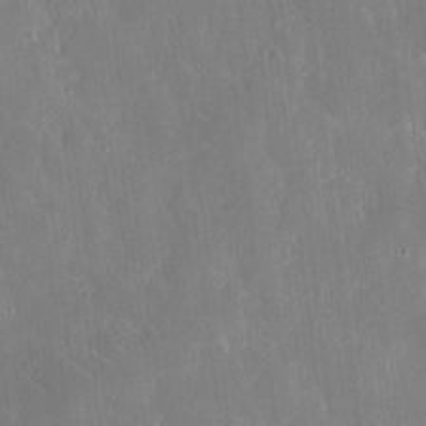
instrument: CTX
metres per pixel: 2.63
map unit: eHh
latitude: 7.6883
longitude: -69.5749
